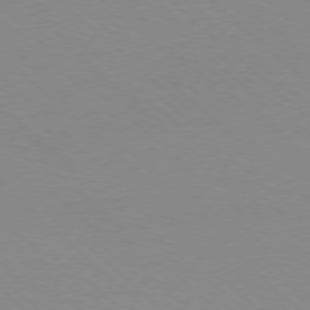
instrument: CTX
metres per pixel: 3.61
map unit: Ap
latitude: -78.1416
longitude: -91.2915
